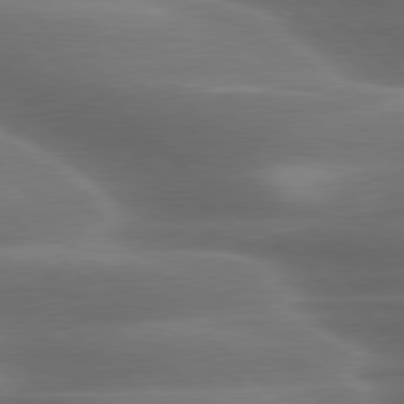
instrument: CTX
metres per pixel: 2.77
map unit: lApd
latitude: 79.5182
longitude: -116.8002
